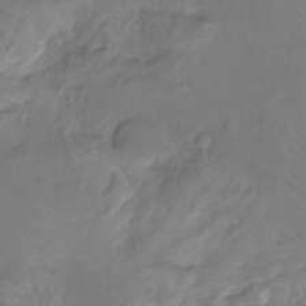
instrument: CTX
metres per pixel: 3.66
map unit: Ht
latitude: -9.8233
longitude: -35.9339
